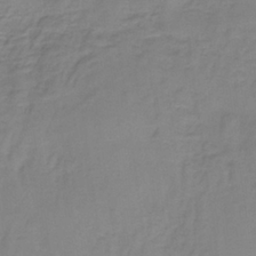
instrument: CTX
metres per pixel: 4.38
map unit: HNb
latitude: -37.0864
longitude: 53.3509
